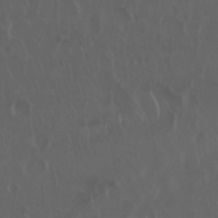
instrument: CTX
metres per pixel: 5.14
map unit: Nhu
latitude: 29.7638
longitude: -59.1403
